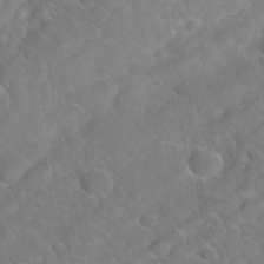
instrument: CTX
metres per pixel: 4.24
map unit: Hto
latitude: 35.5938
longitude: -48.5924
